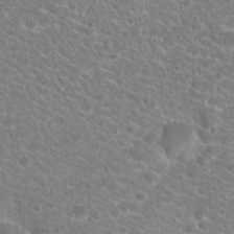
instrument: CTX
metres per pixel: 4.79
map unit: Hto
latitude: 20.3845
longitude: -38.8191
